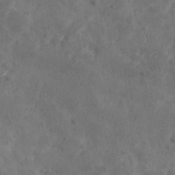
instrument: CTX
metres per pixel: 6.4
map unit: Ave
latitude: 10.6491
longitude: -105.9150
